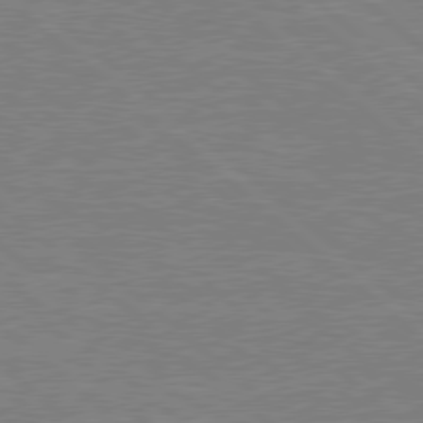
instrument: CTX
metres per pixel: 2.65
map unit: Hpe
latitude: 78.4034
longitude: -123.1403
